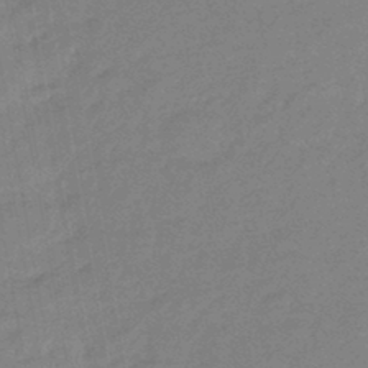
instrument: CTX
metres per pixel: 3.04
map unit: eHb
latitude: -44.9920
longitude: 87.9178
